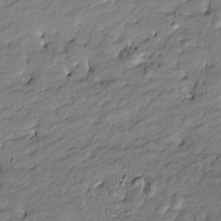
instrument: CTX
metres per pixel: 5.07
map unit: Htu
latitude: -8.9731
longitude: 177.3510
